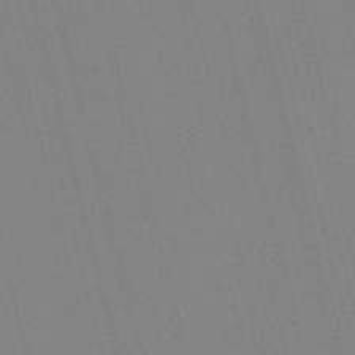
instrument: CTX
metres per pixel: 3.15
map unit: Nve
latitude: -57.1620
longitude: 62.0094
